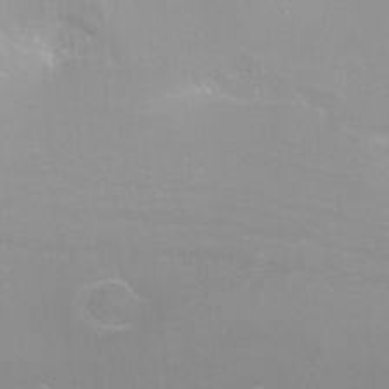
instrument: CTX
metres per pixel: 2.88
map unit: Nhu
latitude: -7.7477
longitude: -74.6679
